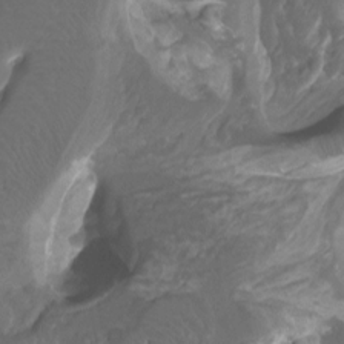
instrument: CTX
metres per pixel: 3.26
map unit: Htu
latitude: -11.8611
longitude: -74.1956
